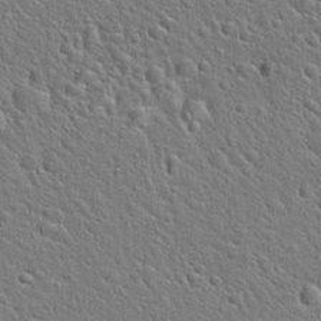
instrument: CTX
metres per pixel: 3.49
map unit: Hto
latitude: 22.0255
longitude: -50.9702
